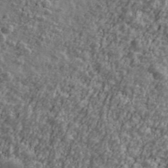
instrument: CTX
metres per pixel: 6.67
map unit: Ave
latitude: 41.8583
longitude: -111.3671
